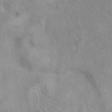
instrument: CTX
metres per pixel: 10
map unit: eAb
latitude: 40.7435
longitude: 106.2740
